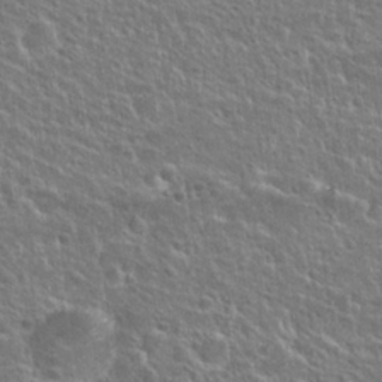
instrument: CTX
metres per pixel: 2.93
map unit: Hto
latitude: 24.9324
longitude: -50.5356
